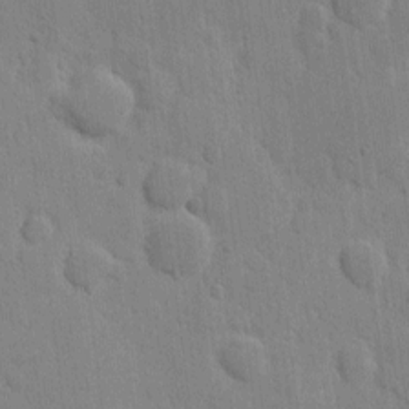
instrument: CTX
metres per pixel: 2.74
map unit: eHh
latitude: 6.5168
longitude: -72.1767
